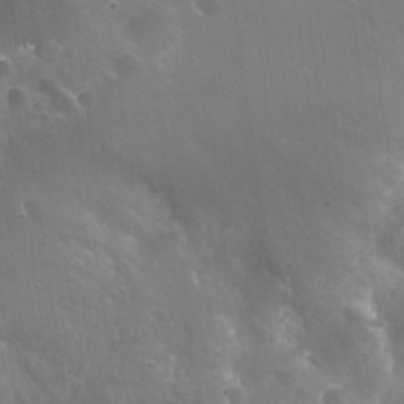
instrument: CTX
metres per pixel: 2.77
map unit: Nhu
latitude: 25.6693
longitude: -56.6490
